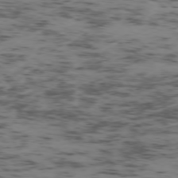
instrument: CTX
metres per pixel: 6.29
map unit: Ap
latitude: -75.6155
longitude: -79.1592
